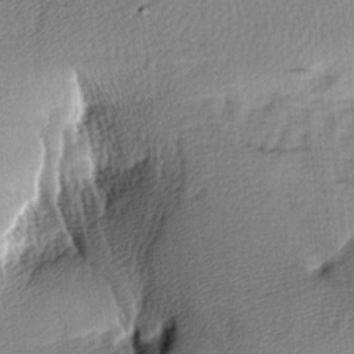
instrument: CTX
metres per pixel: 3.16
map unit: lAa
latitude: -8.2361
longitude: -124.9135
